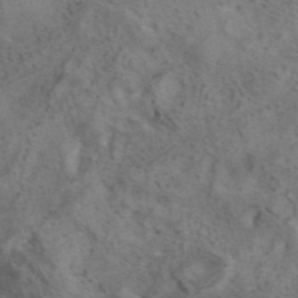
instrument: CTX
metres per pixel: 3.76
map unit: ANa
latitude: 42.0822
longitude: 14.9542
